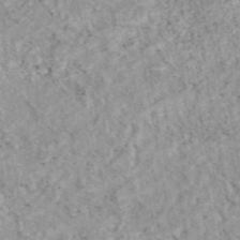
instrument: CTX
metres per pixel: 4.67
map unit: eAb
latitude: 44.0633
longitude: 109.5021
